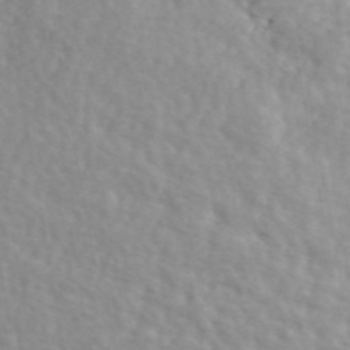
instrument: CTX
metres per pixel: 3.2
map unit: ANa
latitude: 44.0255
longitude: -85.3293
